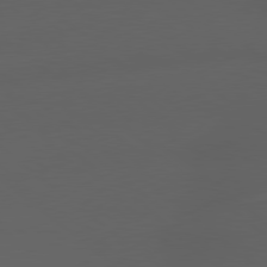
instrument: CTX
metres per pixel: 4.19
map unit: lApd
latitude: 79.1403
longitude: -165.6883
